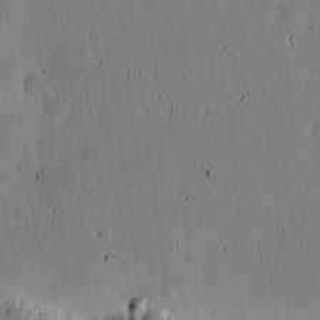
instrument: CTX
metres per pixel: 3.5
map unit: Nhu
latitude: 18.1011
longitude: -74.7435
